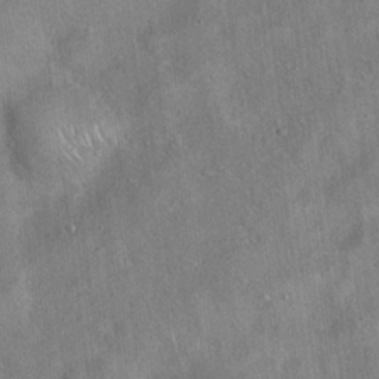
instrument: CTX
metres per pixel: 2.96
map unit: Hto
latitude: 17.8961
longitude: -52.9136
